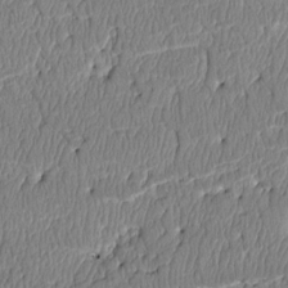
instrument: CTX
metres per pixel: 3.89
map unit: Htu
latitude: 3.7638
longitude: 150.1228
